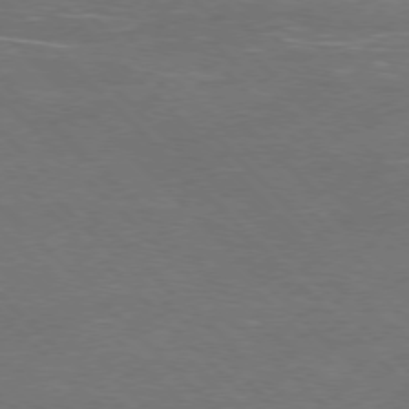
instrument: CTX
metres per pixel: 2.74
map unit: Ap
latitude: -77.7478
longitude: -69.3671
